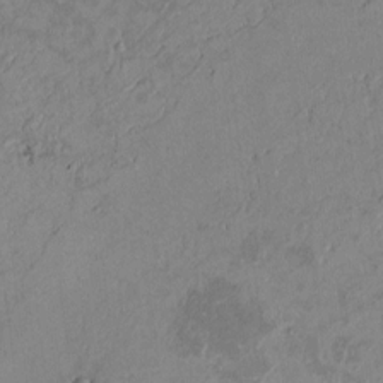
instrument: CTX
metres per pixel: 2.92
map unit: Htu
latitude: 2.8191
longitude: 148.5763
